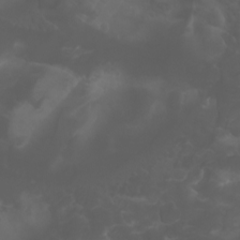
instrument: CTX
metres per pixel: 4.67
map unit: Aa
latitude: -7.3887
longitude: -79.4616
